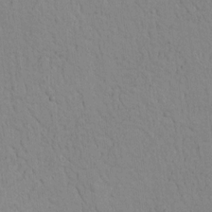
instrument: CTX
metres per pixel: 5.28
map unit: lAvf
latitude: 9.1403
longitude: 168.4440
